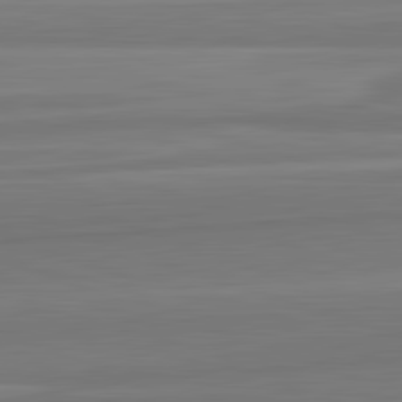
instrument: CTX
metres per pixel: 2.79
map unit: lApd
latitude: 82.4601
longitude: 168.4629
